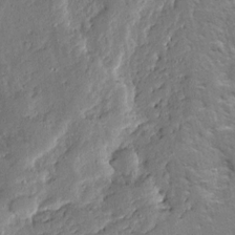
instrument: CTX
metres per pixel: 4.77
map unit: Ave
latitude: 13.1781
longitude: -135.7638
